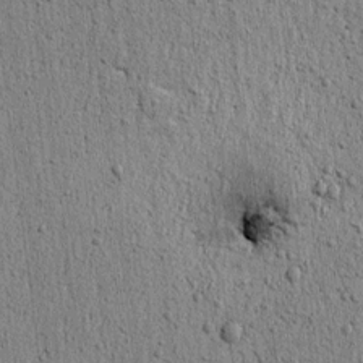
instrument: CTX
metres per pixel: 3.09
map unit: lAvf
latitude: 5.9717
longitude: 164.8975
